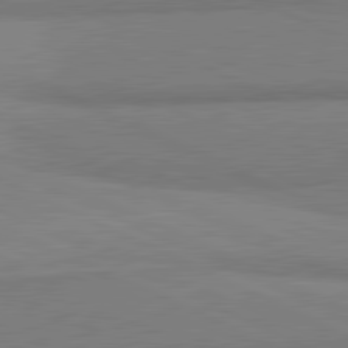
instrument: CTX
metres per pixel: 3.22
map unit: lApd
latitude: 81.8016
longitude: 162.4440
